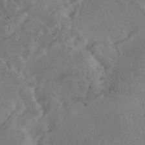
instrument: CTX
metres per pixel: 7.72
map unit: HNhu
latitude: -40.5574
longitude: 104.5951
